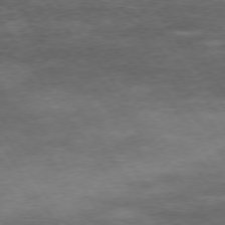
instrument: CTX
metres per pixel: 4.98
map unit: Hpe
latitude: 73.8773
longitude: -142.6491
